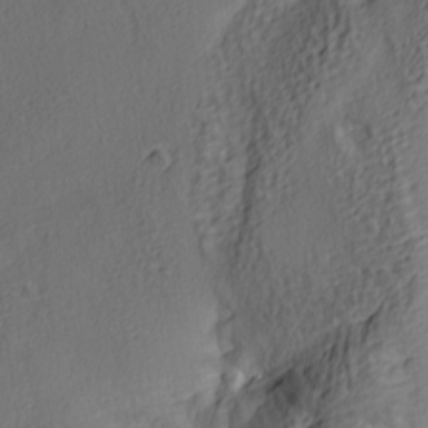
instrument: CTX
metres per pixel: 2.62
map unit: lAa
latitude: 4.6490
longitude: -113.7827
